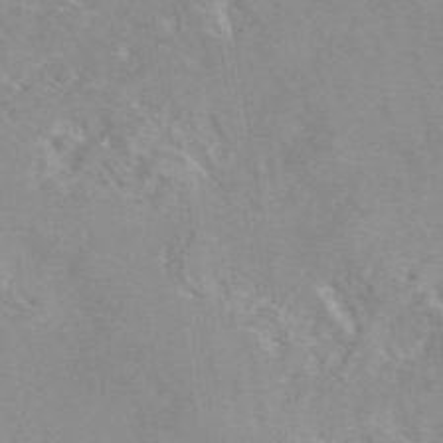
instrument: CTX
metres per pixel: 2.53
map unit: eAb
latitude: 46.0633
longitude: 111.4643
